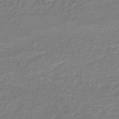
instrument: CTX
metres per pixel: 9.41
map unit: HNhu
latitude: -48.7652
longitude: 97.1620
